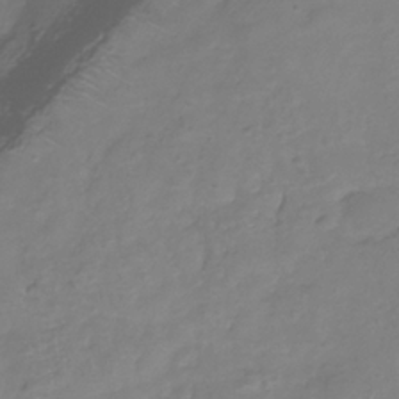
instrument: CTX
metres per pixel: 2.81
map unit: Hve
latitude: -33.6533
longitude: 90.6141
